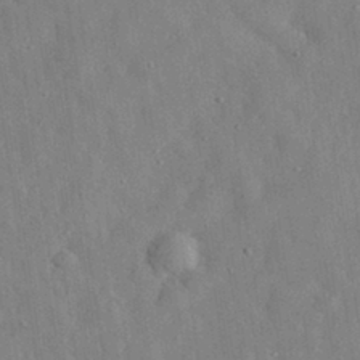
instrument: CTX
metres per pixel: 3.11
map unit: eHh
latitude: 30.6869
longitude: -77.5749
